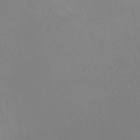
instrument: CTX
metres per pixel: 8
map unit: HNhu
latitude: 5.4804
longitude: 8.0850
